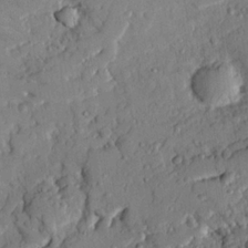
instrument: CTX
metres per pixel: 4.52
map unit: Ave
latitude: 21.7072
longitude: -130.0255
